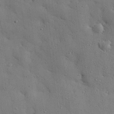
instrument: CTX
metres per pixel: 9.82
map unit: eHh
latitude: 28.2711
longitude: -74.8191
